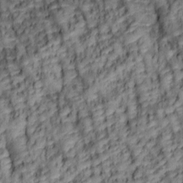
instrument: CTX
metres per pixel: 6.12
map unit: lAa
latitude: 6.2711
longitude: -116.0444
